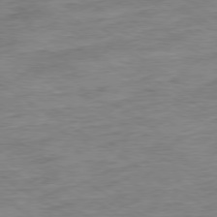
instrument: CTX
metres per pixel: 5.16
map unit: Ap
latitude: -79.7855
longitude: -47.9717
